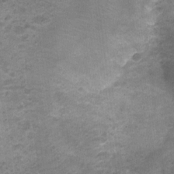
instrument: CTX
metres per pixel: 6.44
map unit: Nhu
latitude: 3.6505
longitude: -17.7071
